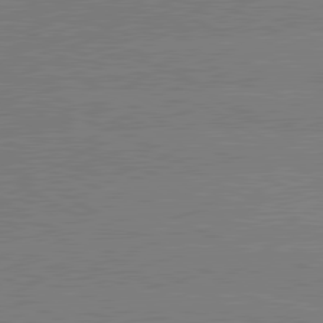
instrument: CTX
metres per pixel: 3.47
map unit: lApd
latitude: 80.6679
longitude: -126.7624
